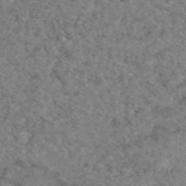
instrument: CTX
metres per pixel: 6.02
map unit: eAb
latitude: 47.5749
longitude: 113.5399
